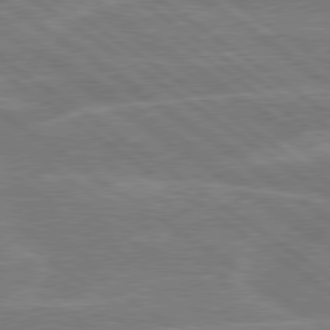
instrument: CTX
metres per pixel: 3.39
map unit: Hpe
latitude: 79.0459
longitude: -130.4601
